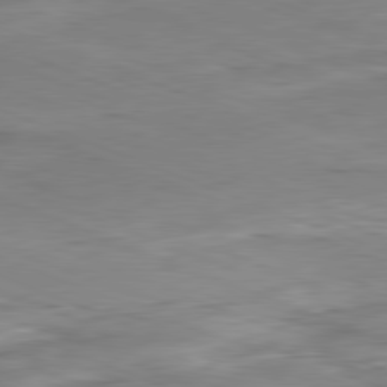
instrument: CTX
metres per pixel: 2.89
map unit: Ap
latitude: -82.0850
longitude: -80.4034
